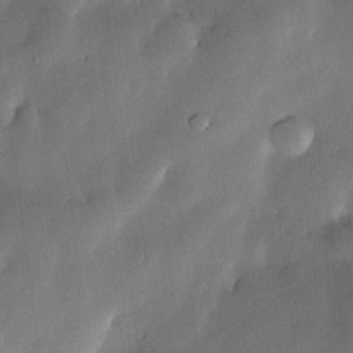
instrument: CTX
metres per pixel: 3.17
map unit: Nve
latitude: -23.1620
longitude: -138.8380
